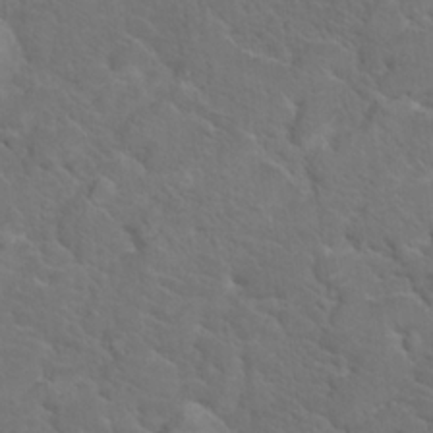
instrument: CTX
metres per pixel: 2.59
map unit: Hto
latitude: 18.5168
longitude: -33.5560
